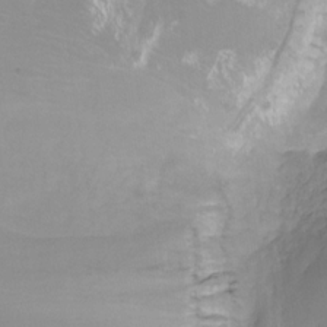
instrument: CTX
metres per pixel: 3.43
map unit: HNhu
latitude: -27.4454
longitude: 75.0109
